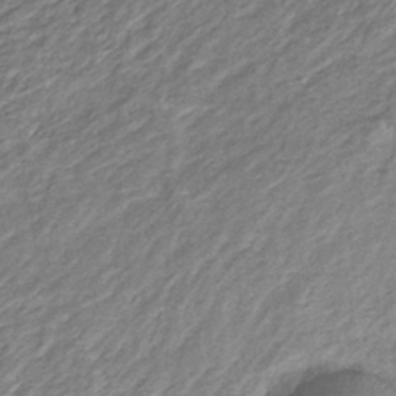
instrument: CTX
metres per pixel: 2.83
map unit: eHb
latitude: -37.8233
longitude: 76.1984
